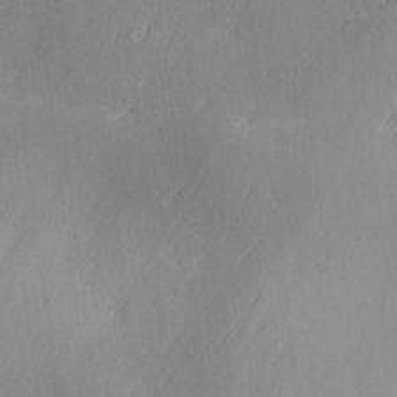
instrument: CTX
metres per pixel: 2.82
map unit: Ave
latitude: 2.6490
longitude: -111.8961
